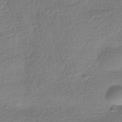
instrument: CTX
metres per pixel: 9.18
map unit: HNhu
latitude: -43.1053
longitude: 99.5399
